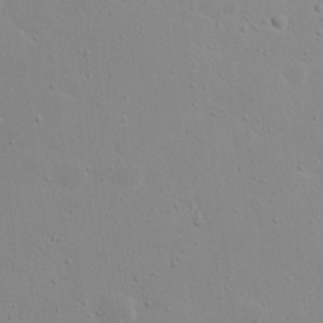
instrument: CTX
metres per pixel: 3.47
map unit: Nhu
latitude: 20.7624
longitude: -73.6316
